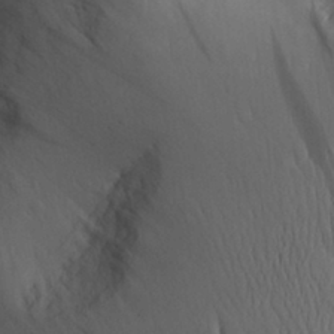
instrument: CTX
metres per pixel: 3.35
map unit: Aa
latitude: 30.8947
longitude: -143.8961
